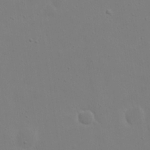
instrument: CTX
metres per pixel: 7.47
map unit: eHh
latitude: 18.4223
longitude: -71.8772
